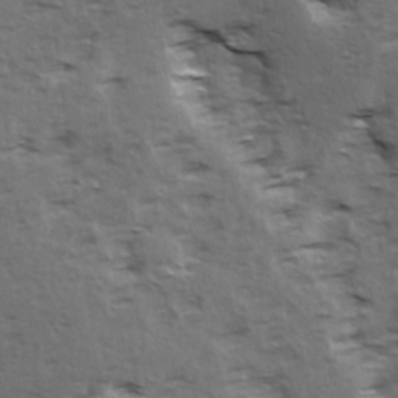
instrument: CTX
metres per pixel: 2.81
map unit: Ave
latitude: 15.5372
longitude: -103.7449
